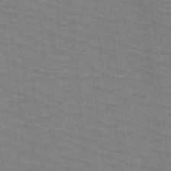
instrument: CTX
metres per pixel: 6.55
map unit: HNb
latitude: -47.5777
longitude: -45.9150
